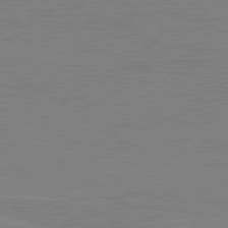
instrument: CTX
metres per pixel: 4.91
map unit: lApd
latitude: 80.4412
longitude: 122.4440
